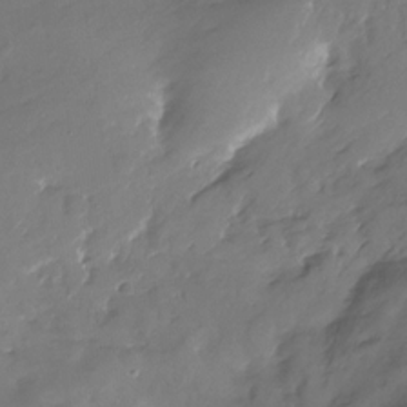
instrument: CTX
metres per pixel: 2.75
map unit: Nhu
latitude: -29.1242
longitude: -79.6883
